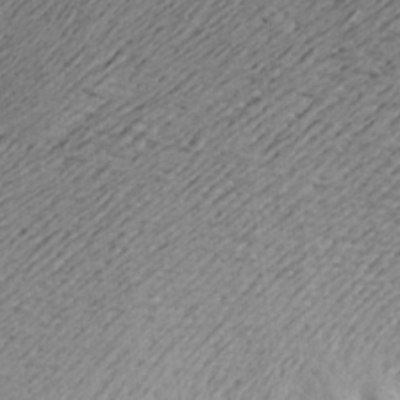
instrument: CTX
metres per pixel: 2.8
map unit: Aa
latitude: 21.4238
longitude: -149.3293
